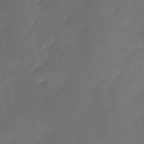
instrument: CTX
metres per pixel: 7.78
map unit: Ave
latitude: -0.3118
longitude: -113.9339
